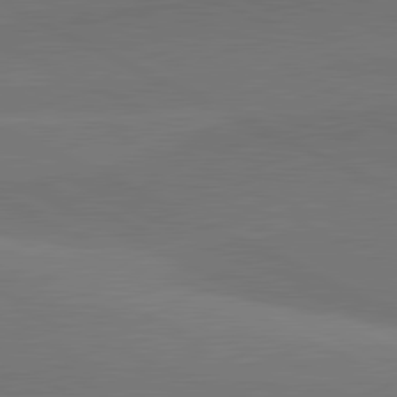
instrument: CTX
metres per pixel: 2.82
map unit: lApd
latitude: 81.5749
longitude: 146.2361
